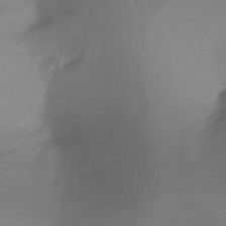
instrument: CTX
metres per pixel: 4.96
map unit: Ht
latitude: -16.7841
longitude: -42.5168
